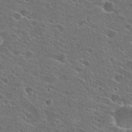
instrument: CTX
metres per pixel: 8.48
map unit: Hto
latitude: 26.2712
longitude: -45.1781
